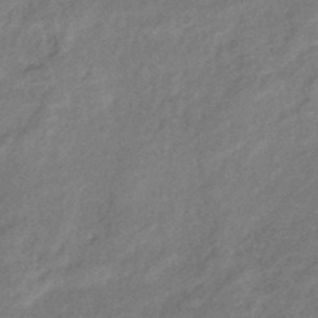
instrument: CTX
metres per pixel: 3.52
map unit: eHb
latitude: -42.1227
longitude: 83.5399
